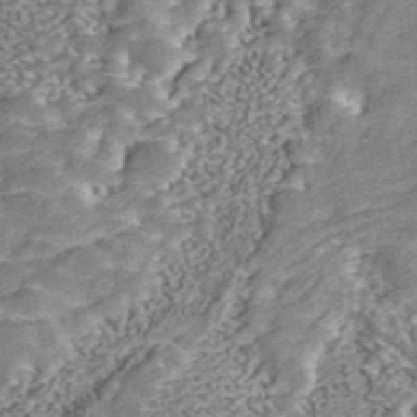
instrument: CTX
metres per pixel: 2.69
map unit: ANa
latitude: 45.6694
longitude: 38.7085
